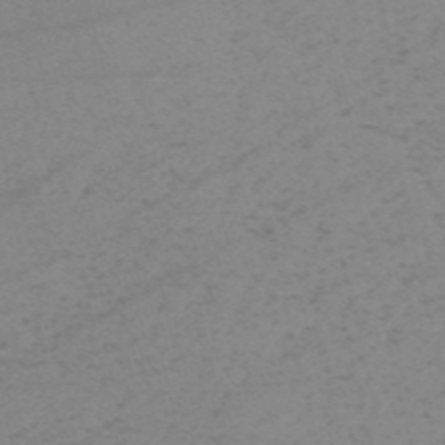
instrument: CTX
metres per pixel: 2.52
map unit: HNb
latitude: -54.7841
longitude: -47.2726
